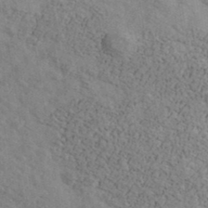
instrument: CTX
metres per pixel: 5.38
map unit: Ave
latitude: 39.9150
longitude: -110.7435
